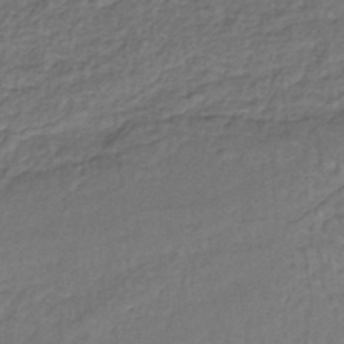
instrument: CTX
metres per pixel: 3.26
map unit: lHb
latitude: -37.1998
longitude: 59.3509
